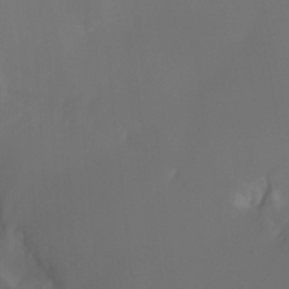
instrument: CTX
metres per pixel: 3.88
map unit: HNhu
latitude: -26.6896
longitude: 74.1606
